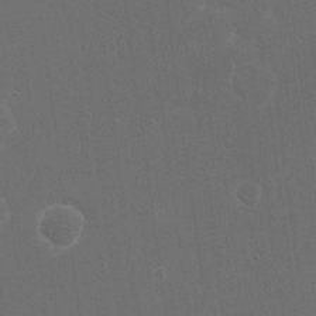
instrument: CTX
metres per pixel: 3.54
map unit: eHh
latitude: 20.5546
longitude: -68.4601
